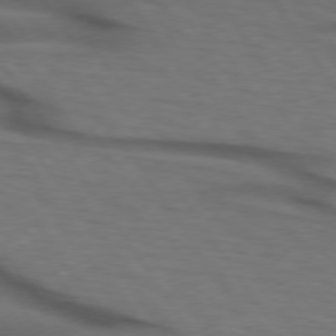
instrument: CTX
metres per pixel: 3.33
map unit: lApd
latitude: 74.3845
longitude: -74.6302
